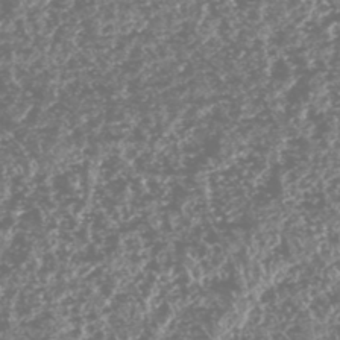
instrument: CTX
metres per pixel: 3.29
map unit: HNhu
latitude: -47.2187
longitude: 31.1620
